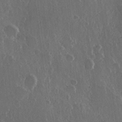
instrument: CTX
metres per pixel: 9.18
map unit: Hve
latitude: 22.5357
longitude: 148.0094
